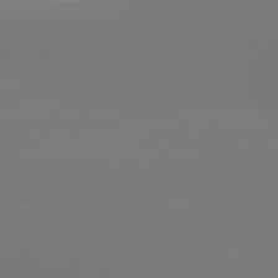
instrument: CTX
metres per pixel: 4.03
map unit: lApd
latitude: 81.0080
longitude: -156.6112
